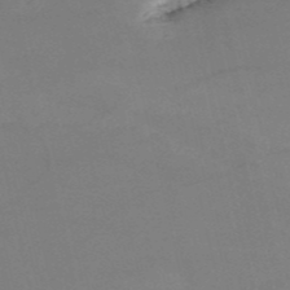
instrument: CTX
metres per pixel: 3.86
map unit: HNb
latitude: -53.0486
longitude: -46.0444
